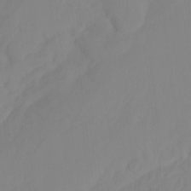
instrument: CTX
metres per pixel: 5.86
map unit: Ht
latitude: -14.4818
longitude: -56.6868
